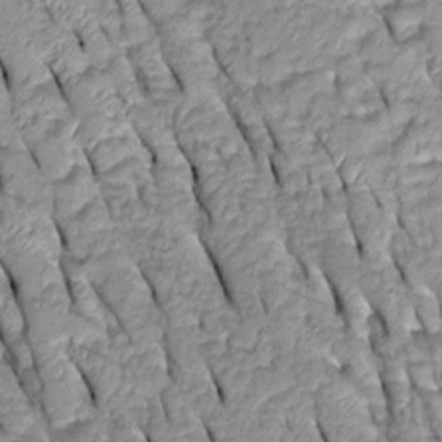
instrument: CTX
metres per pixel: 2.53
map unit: Htu
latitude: -0.2740
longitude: 150.3684
